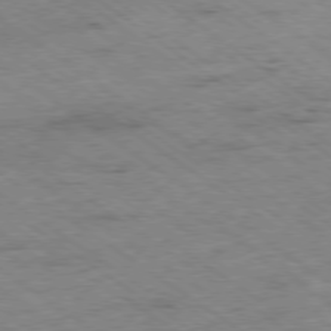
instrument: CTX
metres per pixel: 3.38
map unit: Hpe
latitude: -78.4440
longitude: -21.4616
